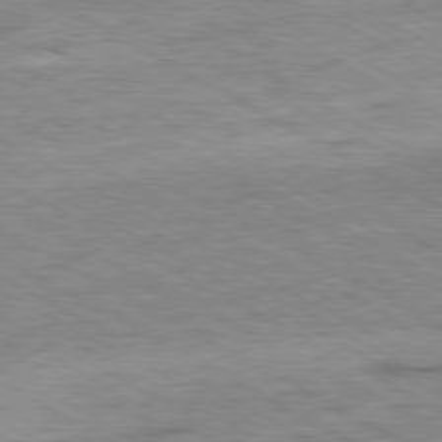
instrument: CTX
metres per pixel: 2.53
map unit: Ap
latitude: -80.6897
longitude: -77.1970
